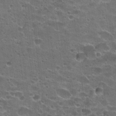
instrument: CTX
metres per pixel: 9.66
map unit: Hto
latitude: 22.4034
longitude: -42.6868
